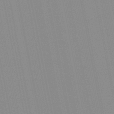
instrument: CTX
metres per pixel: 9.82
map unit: lHb
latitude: -48.7652
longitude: 72.0472
